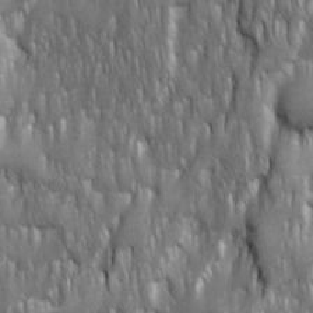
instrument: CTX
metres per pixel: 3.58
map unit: Ave
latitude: 15.8395
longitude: -135.1403
